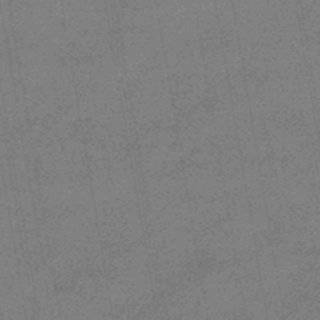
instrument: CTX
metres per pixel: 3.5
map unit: eHb
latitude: -45.0675
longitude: 86.9353
